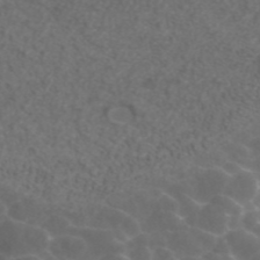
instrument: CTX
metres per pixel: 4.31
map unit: ANa
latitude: 42.7624
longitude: 24.3684
